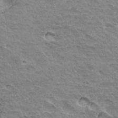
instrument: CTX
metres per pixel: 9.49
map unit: Hto
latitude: 34.0822
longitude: -45.1403
